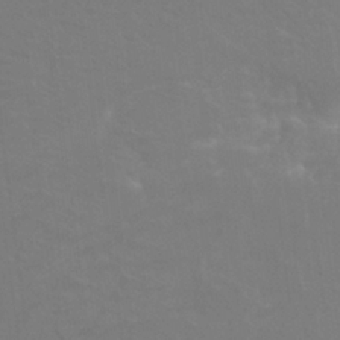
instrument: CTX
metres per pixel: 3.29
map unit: Nhu
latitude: 24.6301
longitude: -54.0444
